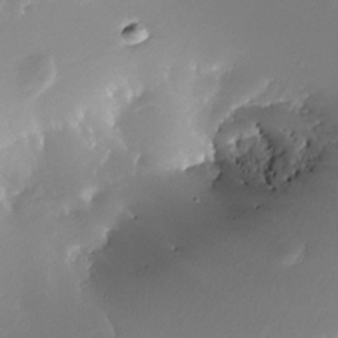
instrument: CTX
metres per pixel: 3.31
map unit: Nhe
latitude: -31.8233
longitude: -115.8772
